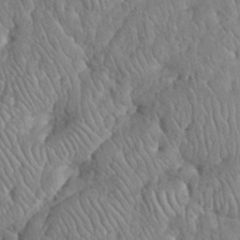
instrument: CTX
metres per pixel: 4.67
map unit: eHh
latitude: 33.5182
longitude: -65.3482
